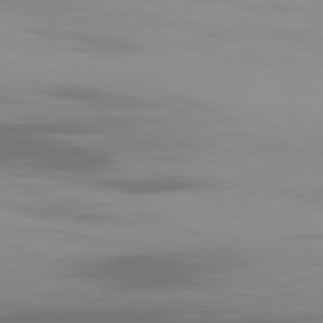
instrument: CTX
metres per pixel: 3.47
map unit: Ap
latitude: -80.2929
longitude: -61.4804
